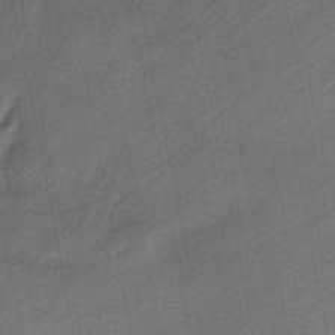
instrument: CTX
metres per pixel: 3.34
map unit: eHb
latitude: -36.2361
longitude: 77.8233
